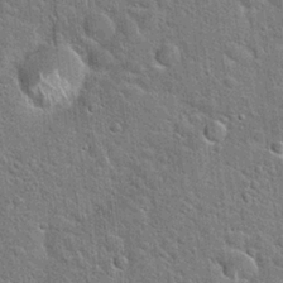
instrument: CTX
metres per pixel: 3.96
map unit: Hto
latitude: 21.2348
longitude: -51.6127
